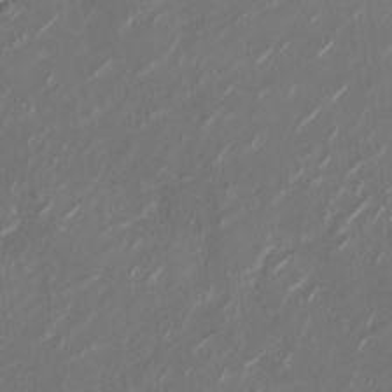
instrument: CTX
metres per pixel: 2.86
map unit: Nhu
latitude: -28.4062
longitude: -74.3467
